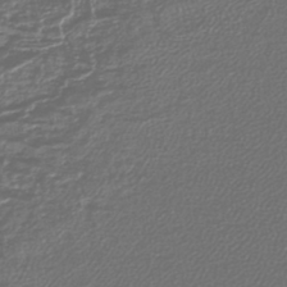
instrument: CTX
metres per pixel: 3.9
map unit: lHb
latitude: -43.4832
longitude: 71.0487
